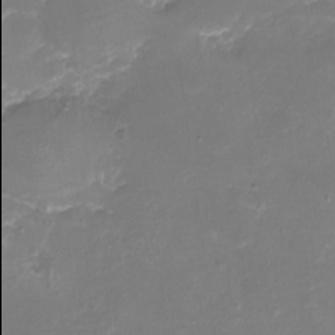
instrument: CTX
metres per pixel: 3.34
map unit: eHh
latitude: -6.6329
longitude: -77.9906
